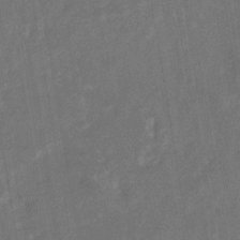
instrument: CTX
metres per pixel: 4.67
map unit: eHb
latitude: -33.7856
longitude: 74.0850
